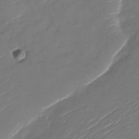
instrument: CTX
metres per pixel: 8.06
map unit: Nhu
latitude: -30.3306
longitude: -72.7436
